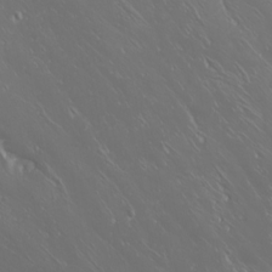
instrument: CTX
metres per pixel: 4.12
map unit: Nhu
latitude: -7.6911
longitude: -71.4048
